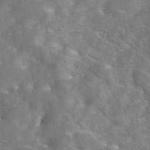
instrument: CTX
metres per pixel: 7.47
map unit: eAb
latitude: 45.0647
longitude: 116.5762
